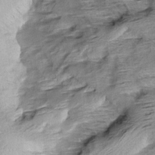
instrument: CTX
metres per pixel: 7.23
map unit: Aa
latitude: 8.8947
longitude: -141.5560
